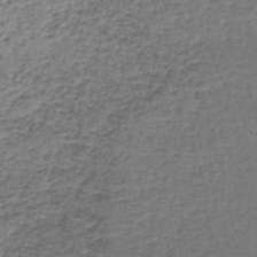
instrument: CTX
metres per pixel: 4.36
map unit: lHb
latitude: -44.5007
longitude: 58.5762
